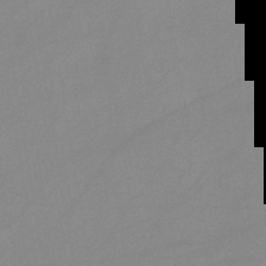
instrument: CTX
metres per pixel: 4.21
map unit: lHb
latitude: -44.5196
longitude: 67.5021
